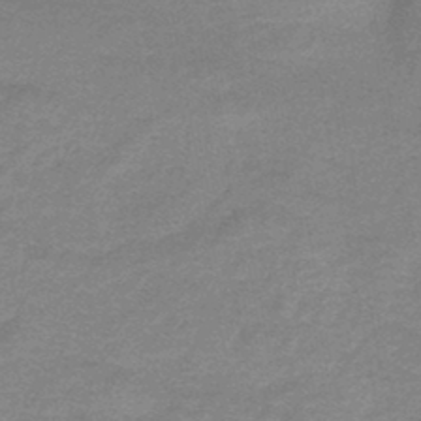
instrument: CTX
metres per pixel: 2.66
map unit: HNb
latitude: -44.5007
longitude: 52.5384
